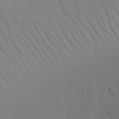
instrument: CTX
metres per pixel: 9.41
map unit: eHh
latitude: 16.1011
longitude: -72.3468
